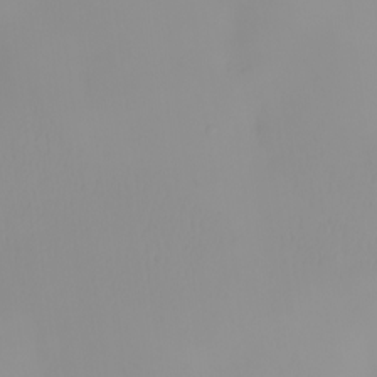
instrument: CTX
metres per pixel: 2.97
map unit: eHh
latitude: -0.5763
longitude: 19.4832
